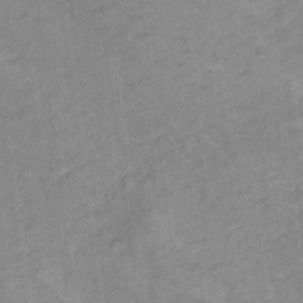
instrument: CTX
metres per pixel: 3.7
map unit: Hto
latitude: 7.2726
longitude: -36.7813
